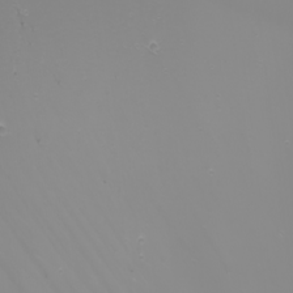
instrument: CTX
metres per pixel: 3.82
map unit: Nhu
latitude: -7.9745
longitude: -92.9891
